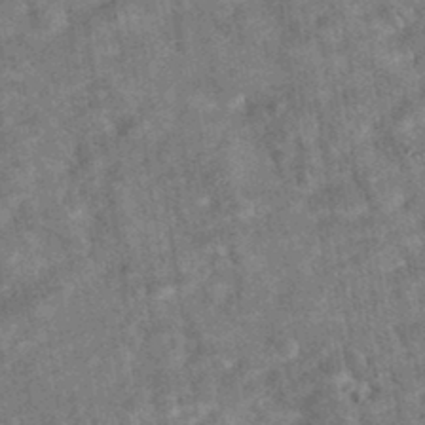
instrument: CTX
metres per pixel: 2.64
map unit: eAb
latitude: 35.3670
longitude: 115.7855
